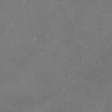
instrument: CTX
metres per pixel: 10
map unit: HNhu
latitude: 5.4426
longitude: 14.0472
